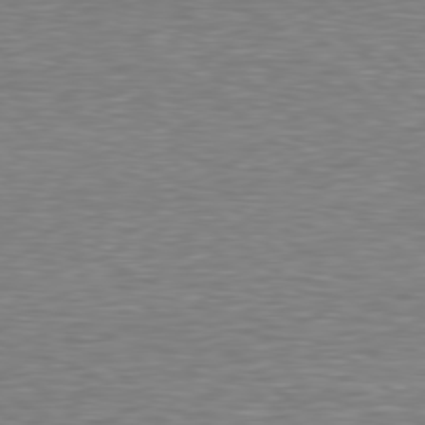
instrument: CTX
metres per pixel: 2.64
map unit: Hpe
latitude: 78.5357
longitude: -123.4237
